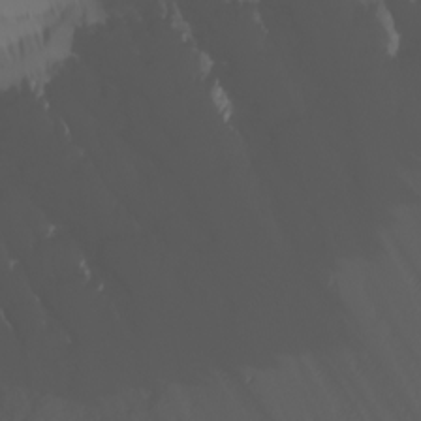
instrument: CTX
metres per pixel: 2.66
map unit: Nhu
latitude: -6.7652
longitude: -82.4601
